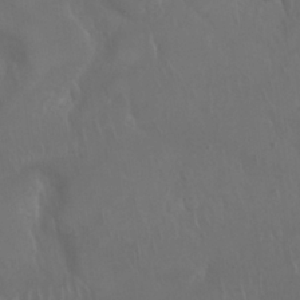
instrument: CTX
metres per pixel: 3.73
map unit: Nhu
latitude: 24.9891
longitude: -61.5371
